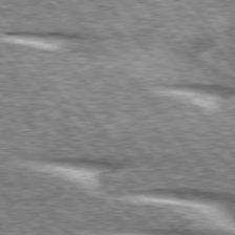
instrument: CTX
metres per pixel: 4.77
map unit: lApd
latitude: 76.1389
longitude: -81.8583
